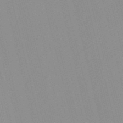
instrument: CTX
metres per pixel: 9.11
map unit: Nve
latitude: -57.1998
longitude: 61.3321
